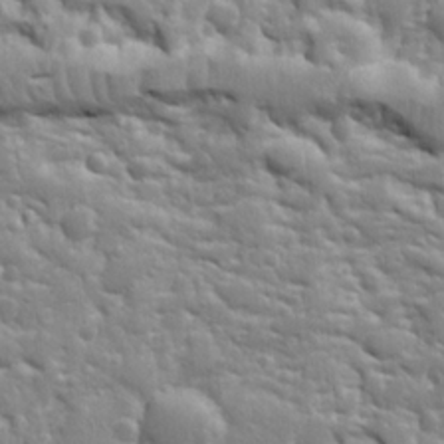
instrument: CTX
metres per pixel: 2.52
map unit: Ht
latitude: 8.9325
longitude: -76.5923
